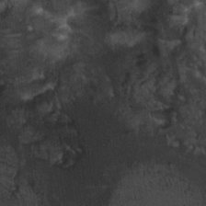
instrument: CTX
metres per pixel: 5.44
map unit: Ht
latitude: -1.1809
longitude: -15.1026
